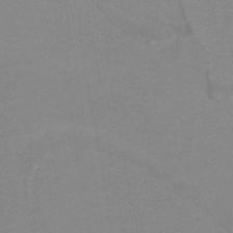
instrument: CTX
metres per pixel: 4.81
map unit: lHb
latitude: -40.2550
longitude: 52.2550
